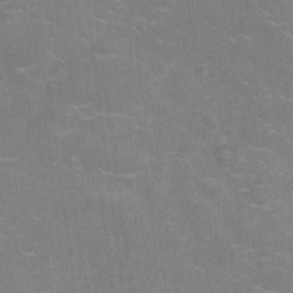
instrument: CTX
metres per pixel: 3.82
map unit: Nhu
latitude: -14.8975
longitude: -24.9135
